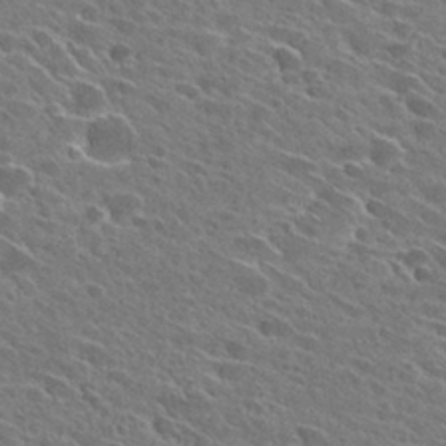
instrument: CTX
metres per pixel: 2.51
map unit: Hto
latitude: 28.8002
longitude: -43.3482
